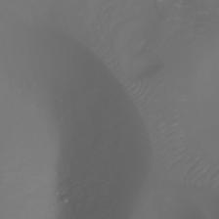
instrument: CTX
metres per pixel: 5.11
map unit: Aa
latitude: -7.8800
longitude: -71.7638
